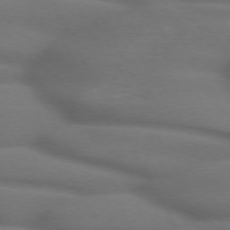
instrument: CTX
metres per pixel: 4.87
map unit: lApd
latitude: 71.6316
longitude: -51.7260
